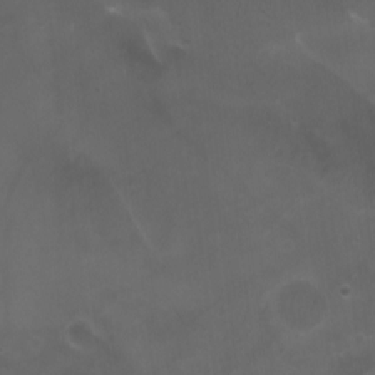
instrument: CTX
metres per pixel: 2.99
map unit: Htu
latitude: -4.9352
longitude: -88.0255
